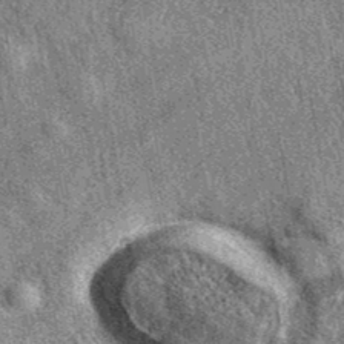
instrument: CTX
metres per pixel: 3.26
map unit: eAb
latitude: 39.4237
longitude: 108.2173
